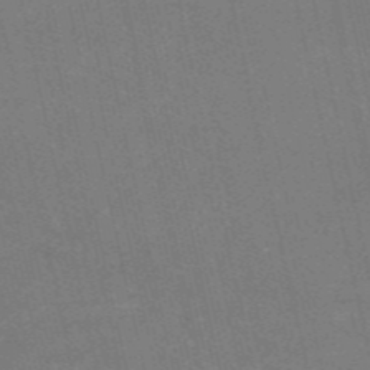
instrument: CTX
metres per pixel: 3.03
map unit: HNb
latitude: -55.1620
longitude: -38.6490
